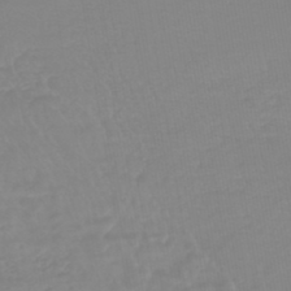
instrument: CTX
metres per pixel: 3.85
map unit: lHb
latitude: -44.5196
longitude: 72.0283
